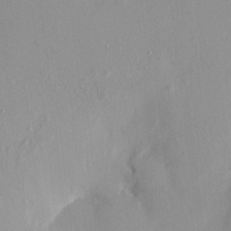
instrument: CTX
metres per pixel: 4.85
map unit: HNhu
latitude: 7.1970
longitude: -1.4048
